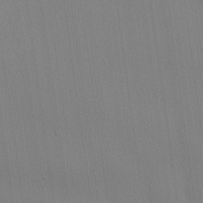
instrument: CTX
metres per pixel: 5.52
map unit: lHvf
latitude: 21.2348
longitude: 142.4440
